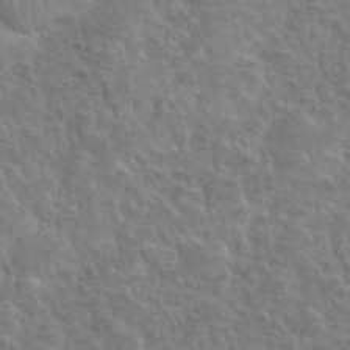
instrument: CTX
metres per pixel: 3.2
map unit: Hto
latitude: 35.2537
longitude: -51.7260
